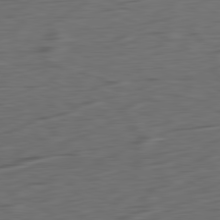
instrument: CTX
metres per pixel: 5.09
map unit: Ap
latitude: -81.5777
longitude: -61.9528
